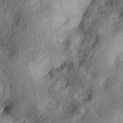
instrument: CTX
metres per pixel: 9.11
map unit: lAa
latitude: 5.0458
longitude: -113.2537
